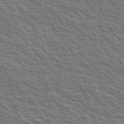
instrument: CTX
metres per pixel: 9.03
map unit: Ave
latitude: 38.1956
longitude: -109.7638
